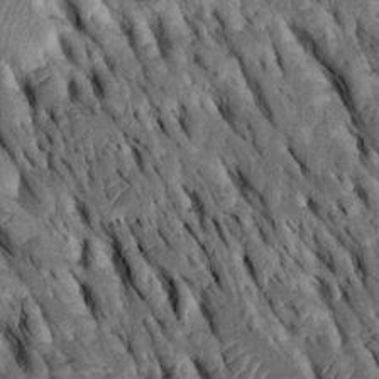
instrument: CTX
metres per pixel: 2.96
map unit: Htu
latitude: -2.9352
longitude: 151.1809
